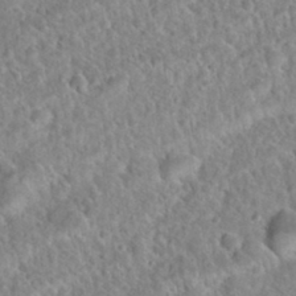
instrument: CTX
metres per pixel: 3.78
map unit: Nhu
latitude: 32.3467
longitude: -51.5182
